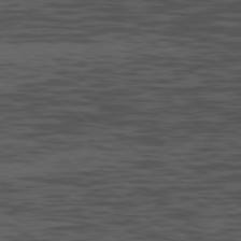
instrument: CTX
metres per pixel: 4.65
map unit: Ap
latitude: -79.6344
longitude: -100.2145
